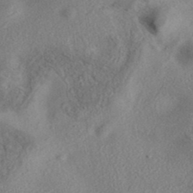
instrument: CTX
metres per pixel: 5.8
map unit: eAb
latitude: 38.0633
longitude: 113.2187
